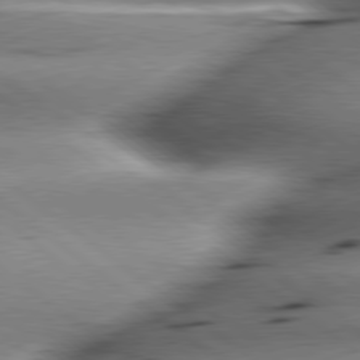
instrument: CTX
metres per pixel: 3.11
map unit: lApd
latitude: 79.3482
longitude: -140.9891
